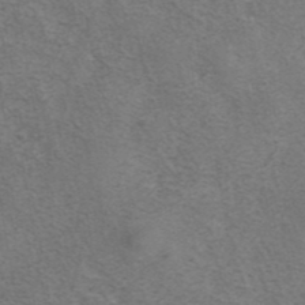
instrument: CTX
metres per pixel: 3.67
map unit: eAb
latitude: 42.0444
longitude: 105.7288
